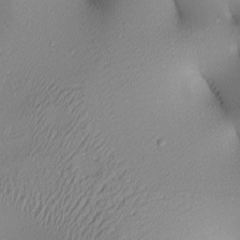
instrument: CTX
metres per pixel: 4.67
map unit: lAa
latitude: 3.1781
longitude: -116.0255
